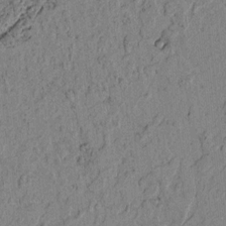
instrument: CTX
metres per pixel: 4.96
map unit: lAvf
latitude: 3.9717
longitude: 157.9745
